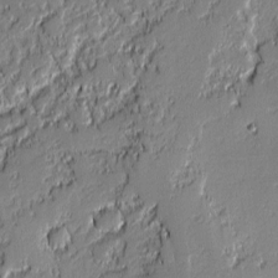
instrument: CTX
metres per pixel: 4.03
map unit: lAvf
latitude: -0.1795
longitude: -108.5545
